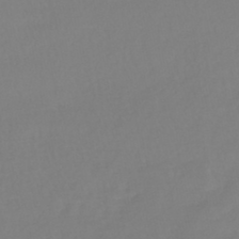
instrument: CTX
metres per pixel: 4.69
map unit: lHb
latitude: -45.1053
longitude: 62.3873
